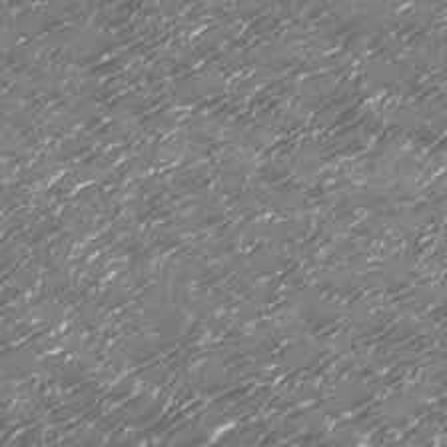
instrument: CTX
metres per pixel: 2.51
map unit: Nhu
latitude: -13.7478
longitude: -22.8002
